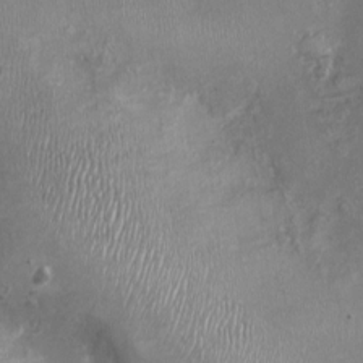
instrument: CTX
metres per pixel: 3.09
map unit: Nhu
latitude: -0.6708
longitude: -15.4049
